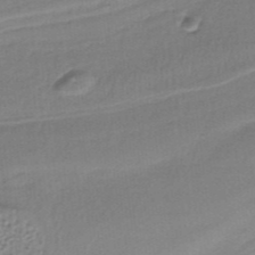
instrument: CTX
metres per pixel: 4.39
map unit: lHb
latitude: -37.0864
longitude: 58.9352
